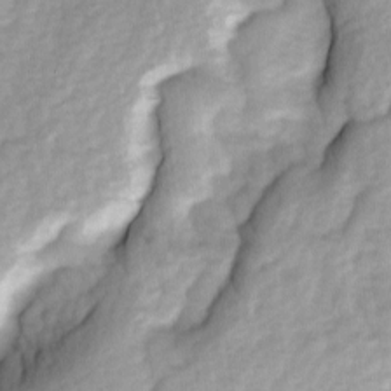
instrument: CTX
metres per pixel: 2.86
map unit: Ave
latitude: 1.3670
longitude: -112.2144
